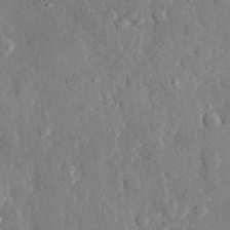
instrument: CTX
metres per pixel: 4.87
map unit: eHh
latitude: 28.9513
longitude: -79.8773
